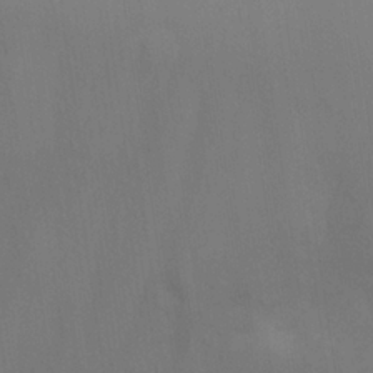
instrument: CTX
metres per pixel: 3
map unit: Nhu
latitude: 23.5749
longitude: -63.2915
